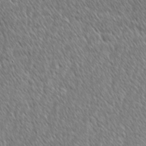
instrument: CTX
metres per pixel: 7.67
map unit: lAvf
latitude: -1.7667
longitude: -114.8757
